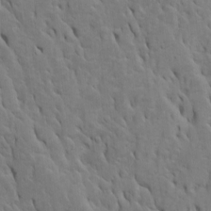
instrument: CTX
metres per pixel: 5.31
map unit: Htu
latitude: -6.6896
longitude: 144.8597
